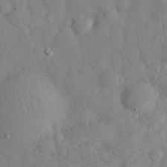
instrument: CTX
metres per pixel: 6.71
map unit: eHh
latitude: 28.6679
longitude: -76.8002
